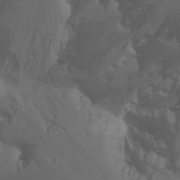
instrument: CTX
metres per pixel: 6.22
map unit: Ht
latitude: -9.5399
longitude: -38.3467
